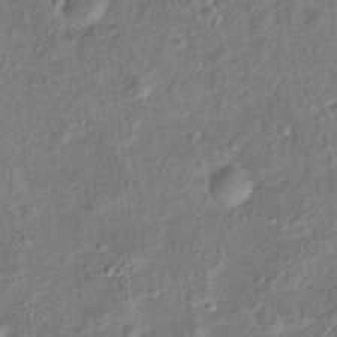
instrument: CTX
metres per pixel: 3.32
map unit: Hto
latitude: 15.3482
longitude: -42.1389
